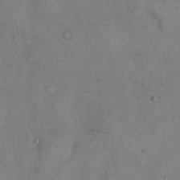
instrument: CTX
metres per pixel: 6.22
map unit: Hto
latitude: 14.2901
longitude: -60.2900
